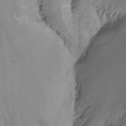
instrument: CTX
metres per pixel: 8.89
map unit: Nhu
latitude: -14.4440
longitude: -54.6112
